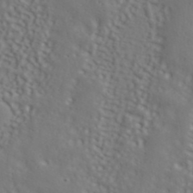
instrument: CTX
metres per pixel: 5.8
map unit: ANa
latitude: 40.8002
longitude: 53.7099
